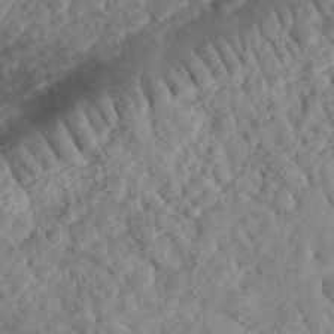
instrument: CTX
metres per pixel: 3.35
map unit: eHh
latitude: 35.5371
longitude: -78.8380
